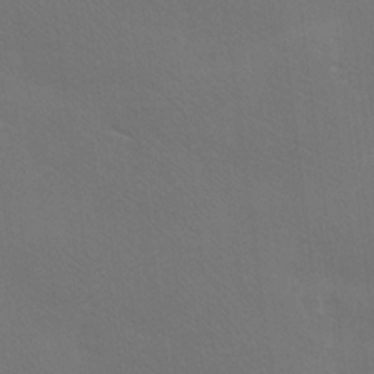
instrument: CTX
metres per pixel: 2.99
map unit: Ave
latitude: -0.1795
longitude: -112.4412
